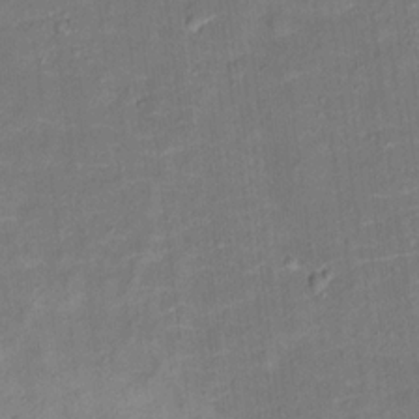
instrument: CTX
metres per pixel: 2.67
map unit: Ht
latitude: 13.8206
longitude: -40.1577
